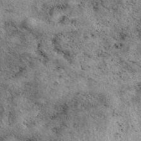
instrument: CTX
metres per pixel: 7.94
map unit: eAb
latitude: 39.7072
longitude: 111.7100
